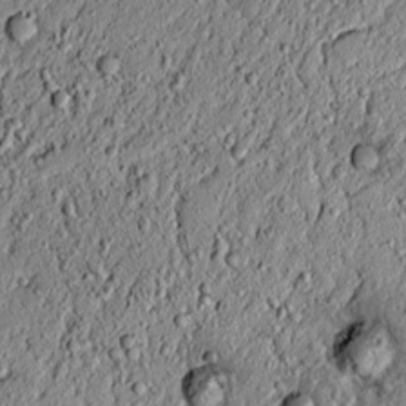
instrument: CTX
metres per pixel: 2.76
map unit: lAvf
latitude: 5.7072
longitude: 167.5021
